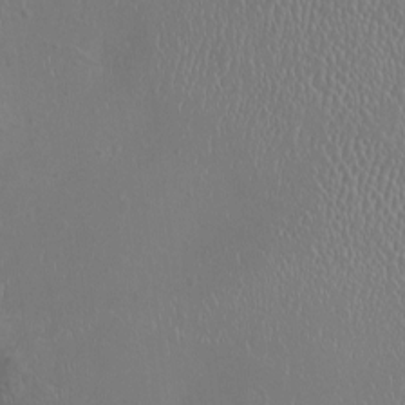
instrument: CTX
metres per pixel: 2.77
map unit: HNhu
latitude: -1.4077
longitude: 2.1605
